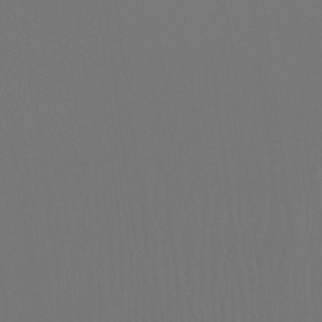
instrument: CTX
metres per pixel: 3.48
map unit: Ht
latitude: -8.5763
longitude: -38.4412
